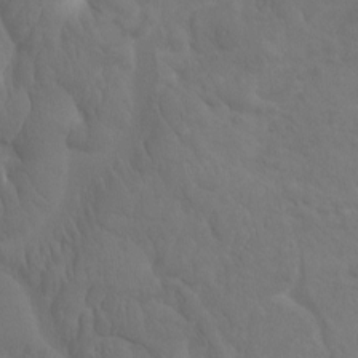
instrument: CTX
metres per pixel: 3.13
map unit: eHh
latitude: -1.7289
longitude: 15.2376
